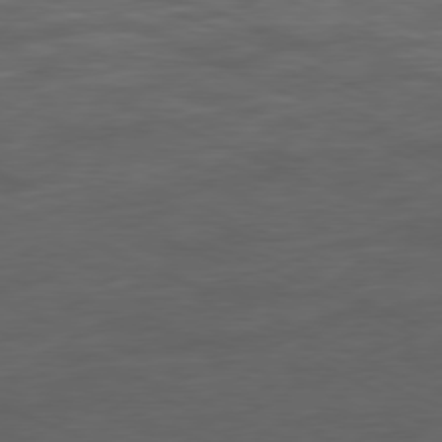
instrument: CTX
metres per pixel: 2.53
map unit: Ap
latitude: -78.0283
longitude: -73.2159
